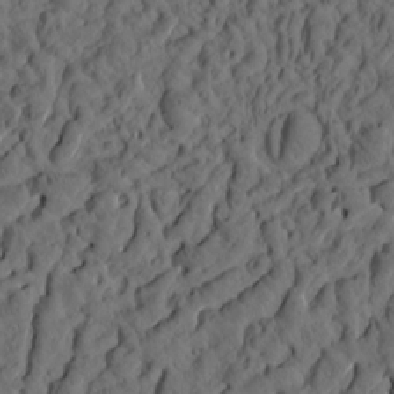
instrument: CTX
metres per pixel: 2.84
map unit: eHh
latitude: -1.3888
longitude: 17.2754
